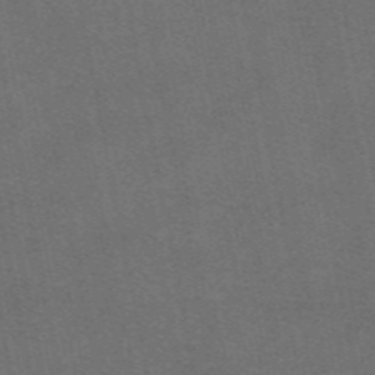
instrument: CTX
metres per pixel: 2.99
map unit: eAb
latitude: 47.6694
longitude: 116.4251
